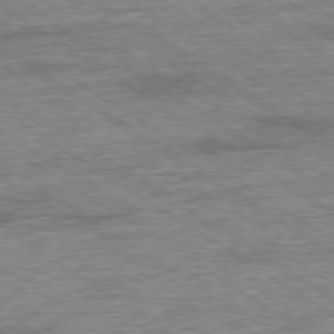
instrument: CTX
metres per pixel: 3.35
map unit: Ap
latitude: -80.0472
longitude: -88.4412
